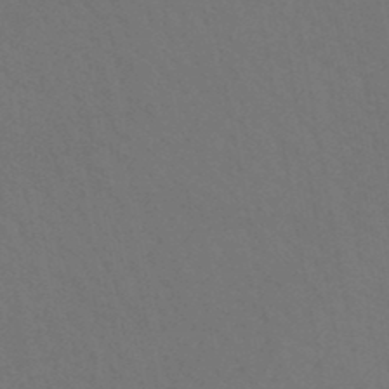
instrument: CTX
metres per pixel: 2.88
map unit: lHb
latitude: -47.8044
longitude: 74.6141
